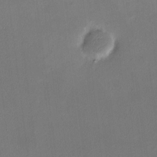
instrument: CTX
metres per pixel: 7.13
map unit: HNhu
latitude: 6.6679
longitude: 7.1998
